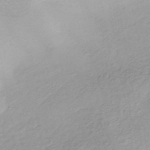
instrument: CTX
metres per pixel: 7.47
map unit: HNhu
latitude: -43.9556
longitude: 101.2564
